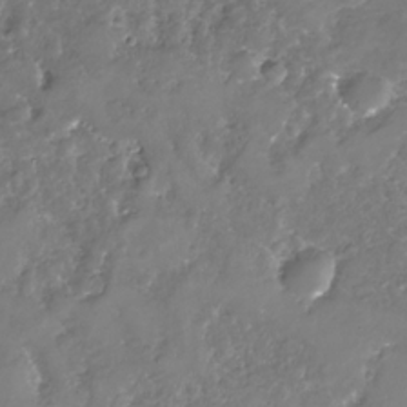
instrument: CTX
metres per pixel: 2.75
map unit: Nhe
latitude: -32.3873
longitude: -88.4979
